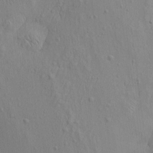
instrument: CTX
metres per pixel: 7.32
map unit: Htu
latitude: -3.3131
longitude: 156.8408
